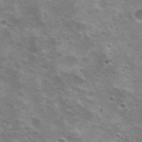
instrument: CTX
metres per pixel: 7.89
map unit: Nhu
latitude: 20.1767
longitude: -31.3671
